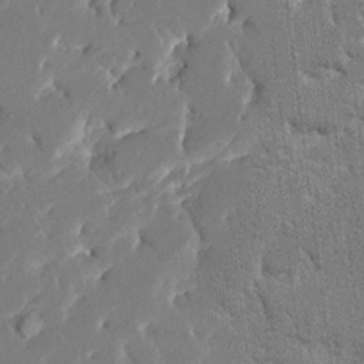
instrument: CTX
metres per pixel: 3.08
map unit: HNhu
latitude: 7.0269
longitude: -5.6316
